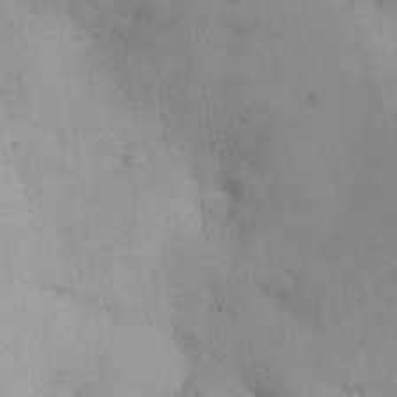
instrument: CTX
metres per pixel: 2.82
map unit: Nhu
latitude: 26.7435
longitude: -68.4034
